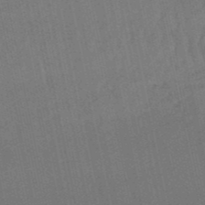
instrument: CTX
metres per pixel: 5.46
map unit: lHb
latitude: -50.5385
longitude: 80.5763
